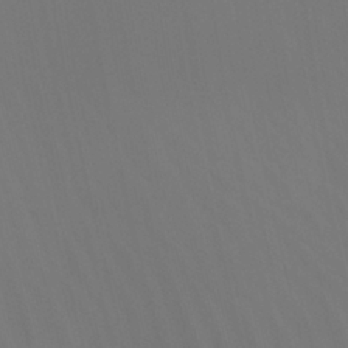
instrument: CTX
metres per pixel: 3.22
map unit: Nhu
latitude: -14.5952
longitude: -54.4223
